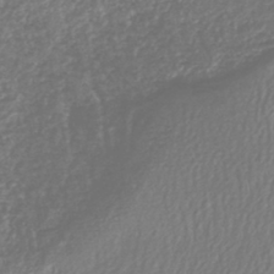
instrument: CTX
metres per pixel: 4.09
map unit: lHb
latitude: -43.1431
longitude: 70.9920
